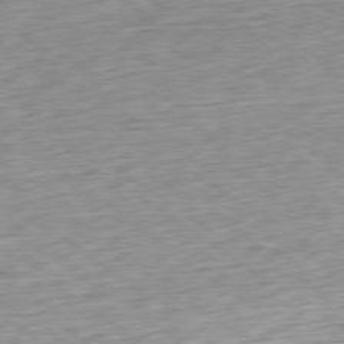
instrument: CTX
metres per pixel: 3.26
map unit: Ap
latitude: -79.9367
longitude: -69.5938
